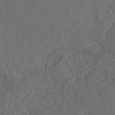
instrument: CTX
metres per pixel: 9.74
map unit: ANa
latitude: 41.2914
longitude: 52.7463
